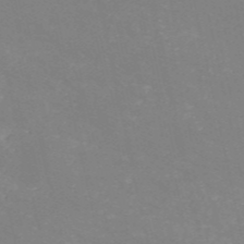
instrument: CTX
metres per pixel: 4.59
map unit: HNb
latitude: -54.6330
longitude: -37.8772
